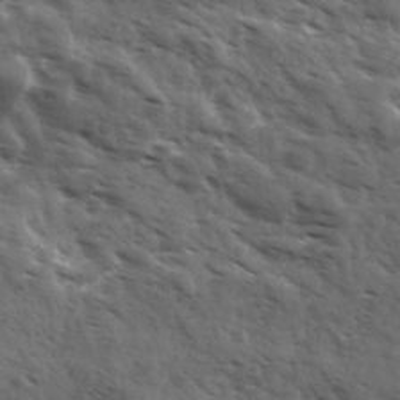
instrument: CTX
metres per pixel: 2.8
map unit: Ave
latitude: 17.8394
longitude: -132.1200
